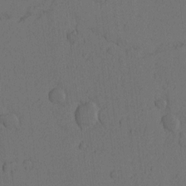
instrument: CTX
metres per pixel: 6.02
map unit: Nhu
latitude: -6.0661
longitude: -153.1026
